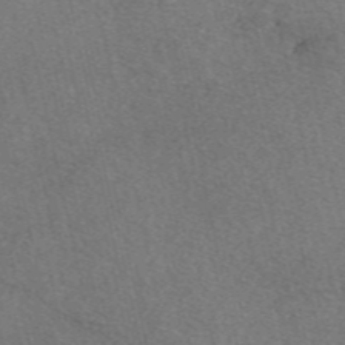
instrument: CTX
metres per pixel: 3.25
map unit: eAb
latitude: 48.7246
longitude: 112.2740
